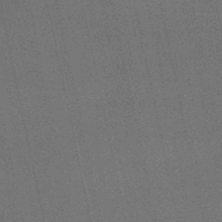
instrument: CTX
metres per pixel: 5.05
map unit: lHb
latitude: -46.9541
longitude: 68.9541
